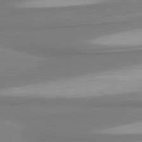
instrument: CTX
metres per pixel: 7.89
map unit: lApd
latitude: 80.5357
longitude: 176.8219
